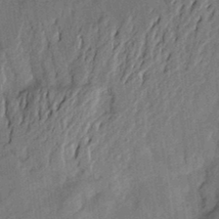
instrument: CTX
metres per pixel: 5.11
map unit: Aa
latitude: 22.5168
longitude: -150.4034
